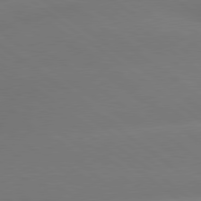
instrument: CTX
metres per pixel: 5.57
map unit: lApd
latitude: 79.1970
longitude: -150.7246
